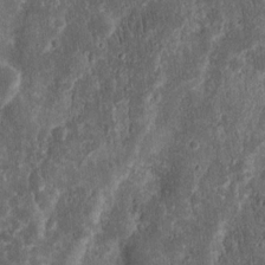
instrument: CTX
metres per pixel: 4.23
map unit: Nhu
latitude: 13.4804
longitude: -73.9339
